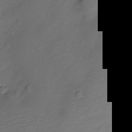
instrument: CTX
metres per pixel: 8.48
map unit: Nve
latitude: -20.1983
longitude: 107.1431
